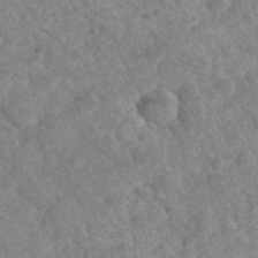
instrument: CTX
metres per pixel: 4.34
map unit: Hto
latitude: 35.6505
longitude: -50.6868
